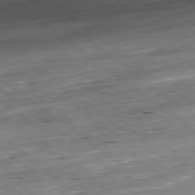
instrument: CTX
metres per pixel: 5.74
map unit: Ap
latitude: -78.9919
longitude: -91.9150
